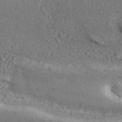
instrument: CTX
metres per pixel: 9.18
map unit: ANa
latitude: 45.2726
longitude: 45.1809
